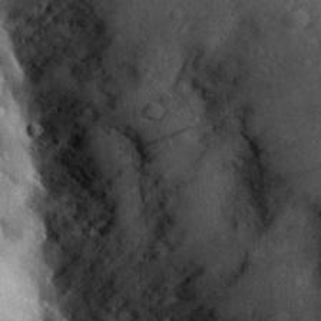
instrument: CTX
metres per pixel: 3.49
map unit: Aa
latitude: 27.4049
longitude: -134.8191
